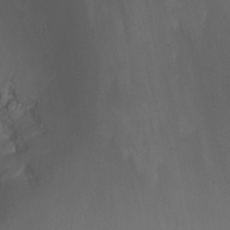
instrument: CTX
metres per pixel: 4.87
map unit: Nhu
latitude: -13.0864
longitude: -64.6113
